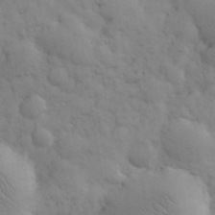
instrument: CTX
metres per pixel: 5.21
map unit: eHh
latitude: 31.5371
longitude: -67.8583
